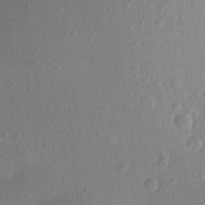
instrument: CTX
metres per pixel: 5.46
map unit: Aa
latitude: 21.6127
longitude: -147.1970
